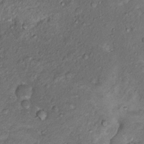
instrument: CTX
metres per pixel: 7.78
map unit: Nhu
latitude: 12.9703
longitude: -28.3845
